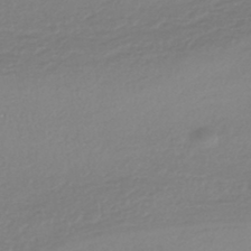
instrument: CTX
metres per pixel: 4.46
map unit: HNhu
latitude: -44.1417
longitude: 95.3887
